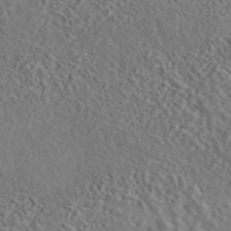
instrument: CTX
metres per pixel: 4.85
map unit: eAb
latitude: 43.6316
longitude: 114.0472
